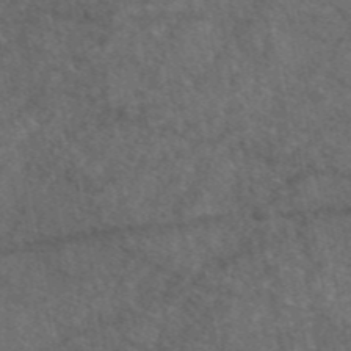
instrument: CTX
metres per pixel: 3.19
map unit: eAb
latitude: 47.4616
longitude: 111.7099
